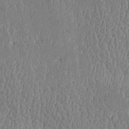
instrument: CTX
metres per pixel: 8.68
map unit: Htu
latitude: -5.2376
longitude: 176.2928
